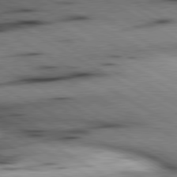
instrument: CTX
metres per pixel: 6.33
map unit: lApd
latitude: 80.1389
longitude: 162.3684
